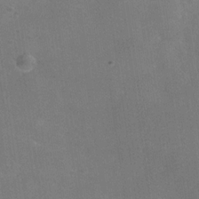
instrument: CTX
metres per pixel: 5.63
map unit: Hve
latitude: -31.8611
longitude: 93.6155
